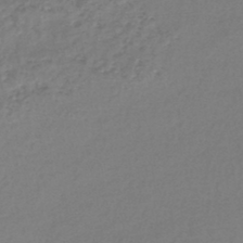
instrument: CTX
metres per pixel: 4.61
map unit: lHb
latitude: -44.5007
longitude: 73.3132
